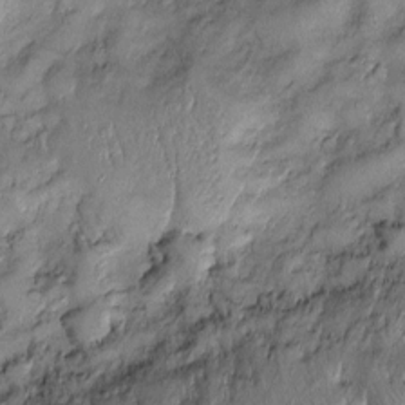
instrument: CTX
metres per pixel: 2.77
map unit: Htu
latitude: -6.3306
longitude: 160.0472
